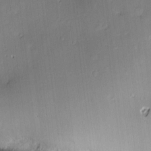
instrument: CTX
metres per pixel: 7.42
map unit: Hve
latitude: -9.7289
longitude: 174.3117
